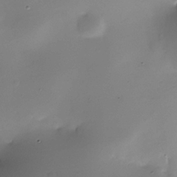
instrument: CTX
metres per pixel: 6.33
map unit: Nhe
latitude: -35.5210
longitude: -117.6127
